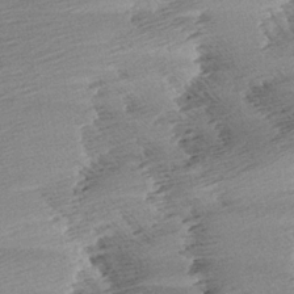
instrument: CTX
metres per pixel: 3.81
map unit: Aa
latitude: 6.0444
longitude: -137.4616
